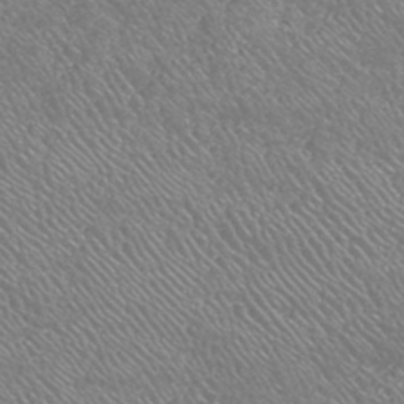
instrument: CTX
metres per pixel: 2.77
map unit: HNhu
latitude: -47.4643
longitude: 29.7478
